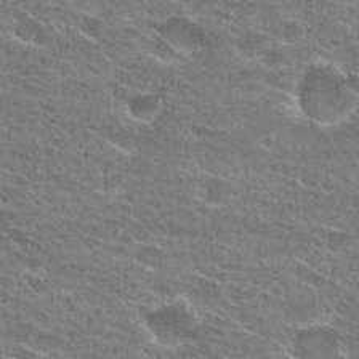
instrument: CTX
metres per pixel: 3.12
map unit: Hto
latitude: 25.1214
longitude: -43.9528
